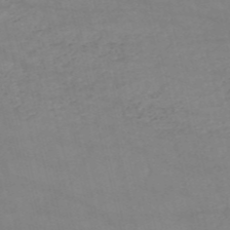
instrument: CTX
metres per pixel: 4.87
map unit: HNb
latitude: -53.3698
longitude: -37.4993
